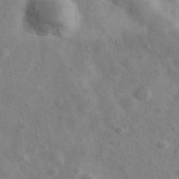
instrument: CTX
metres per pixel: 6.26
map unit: Ave
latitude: 38.9891
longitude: -107.0836
